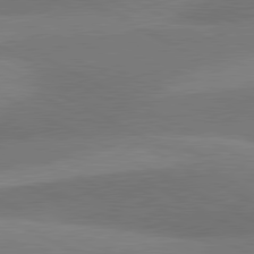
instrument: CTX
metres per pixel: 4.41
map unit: lApd
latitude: 80.9514
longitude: 124.8597
